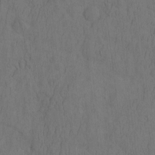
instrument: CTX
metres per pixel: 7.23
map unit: eHh
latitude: -2.2172
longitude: 16.3307
